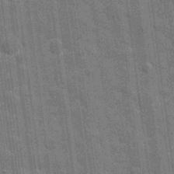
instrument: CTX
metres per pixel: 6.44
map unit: eHh
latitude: 7.7450
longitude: -74.4979
